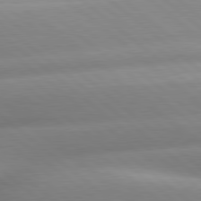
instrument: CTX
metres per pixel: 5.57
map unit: lApd
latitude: 80.1578
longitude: -160.0633
